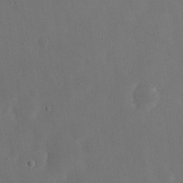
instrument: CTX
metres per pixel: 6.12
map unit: eHh
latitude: 19.0458
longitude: -68.4601
